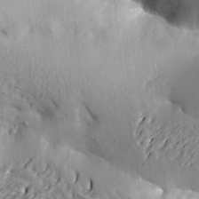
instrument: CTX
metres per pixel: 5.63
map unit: Aa
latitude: 21.5749
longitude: -150.3656
